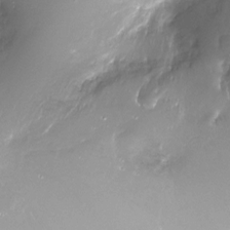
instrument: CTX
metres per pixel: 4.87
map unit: Ht
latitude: -17.6344
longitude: -45.1403
